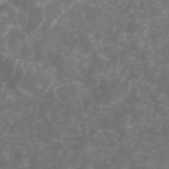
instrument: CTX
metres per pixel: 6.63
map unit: ANa
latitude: 44.5546
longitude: 24.9164
